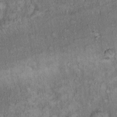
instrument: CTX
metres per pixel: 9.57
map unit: Hto
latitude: 13.3104
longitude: -57.3859
